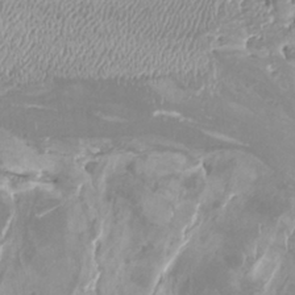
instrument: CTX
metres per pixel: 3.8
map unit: Nhu
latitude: -9.2376
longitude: -76.8947
